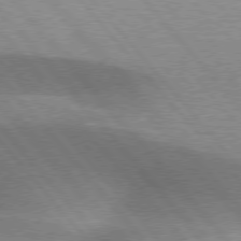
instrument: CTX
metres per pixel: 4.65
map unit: lApd
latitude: 76.1011
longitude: -61.8772
